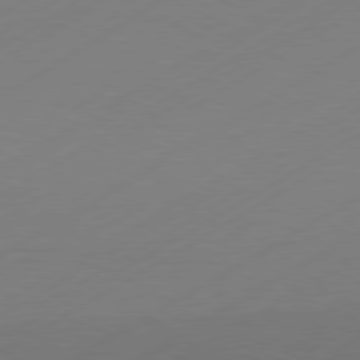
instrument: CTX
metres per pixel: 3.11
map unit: Hpe
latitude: -81.0487
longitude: 14.3496
